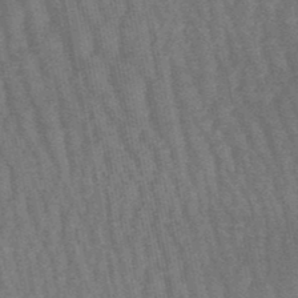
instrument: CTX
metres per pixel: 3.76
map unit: lHb
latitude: -49.9178
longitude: 71.8800
